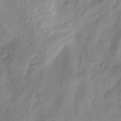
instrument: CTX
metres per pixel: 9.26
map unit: HNhu
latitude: -28.8408
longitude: 67.7289
